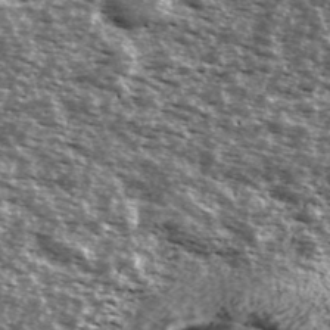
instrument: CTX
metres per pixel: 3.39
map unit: Ave
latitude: 40.1010
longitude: -108.6112
